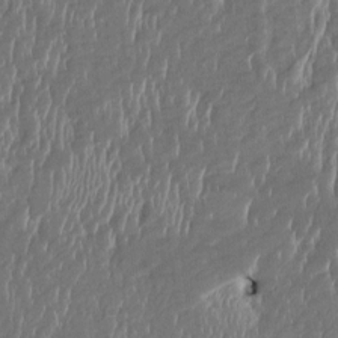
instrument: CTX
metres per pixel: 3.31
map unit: HNhu
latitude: 3.2159
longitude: -5.8205
